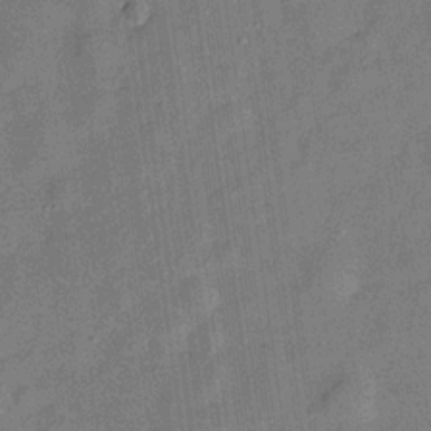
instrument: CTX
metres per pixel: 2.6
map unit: Hve
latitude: -28.4818
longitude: 93.9367
